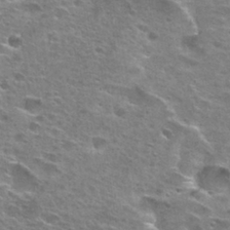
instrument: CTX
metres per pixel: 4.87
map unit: Hto
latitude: 27.1214
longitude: -47.5371
